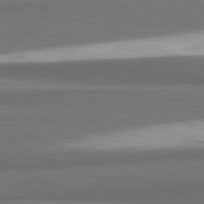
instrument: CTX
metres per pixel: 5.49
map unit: lApd
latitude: 81.9339
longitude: 174.8974
